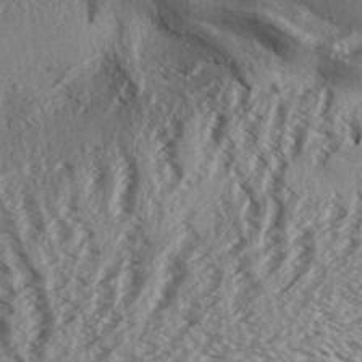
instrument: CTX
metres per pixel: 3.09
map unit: Aa
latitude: 32.9514
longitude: -137.5371
